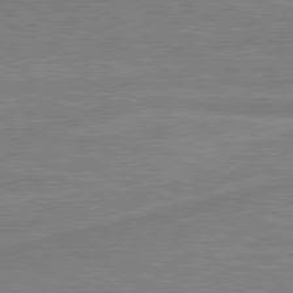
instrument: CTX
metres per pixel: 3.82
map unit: lApd
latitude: 80.4412
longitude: 168.7841
